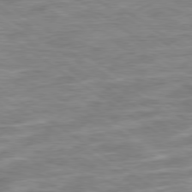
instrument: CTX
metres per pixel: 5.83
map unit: Ap
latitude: -79.6344
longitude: -48.9703
